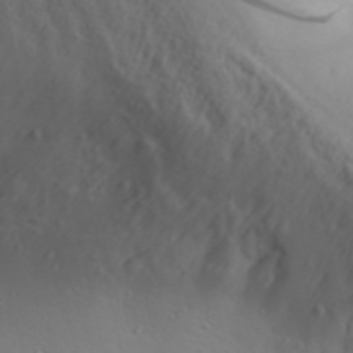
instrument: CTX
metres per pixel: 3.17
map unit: Aa
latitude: 30.8947
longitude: -135.9528
